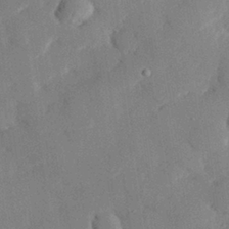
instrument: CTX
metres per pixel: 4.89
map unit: eHh
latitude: 27.9906
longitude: -80.8380
